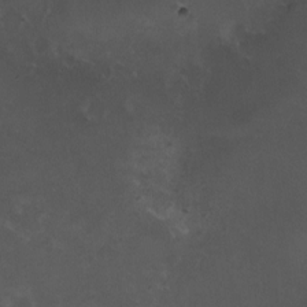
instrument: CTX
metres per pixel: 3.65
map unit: HNhu
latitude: 5.2159
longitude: 8.2172
